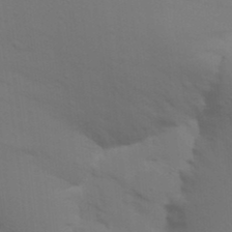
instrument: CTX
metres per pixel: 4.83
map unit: Nhu
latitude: 21.5938
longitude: -73.2726
